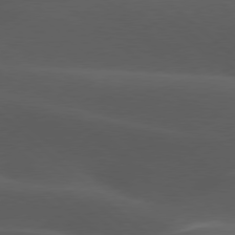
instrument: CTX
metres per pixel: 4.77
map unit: lApd
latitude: 77.8205
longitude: -54.6112
